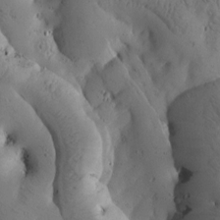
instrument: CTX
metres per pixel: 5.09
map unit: Htu
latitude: -2.8407
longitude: 168.8786
